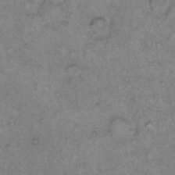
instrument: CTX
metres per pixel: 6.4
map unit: Hto
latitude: 11.0648
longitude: -60.7435
